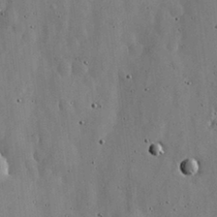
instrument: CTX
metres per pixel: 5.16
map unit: lHvf
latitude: 18.7624
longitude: -114.1010
